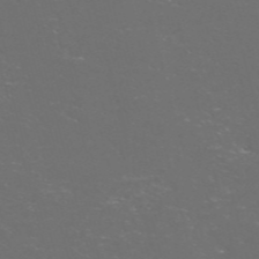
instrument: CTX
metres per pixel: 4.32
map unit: Nve
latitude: -57.4454
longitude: 52.5951
